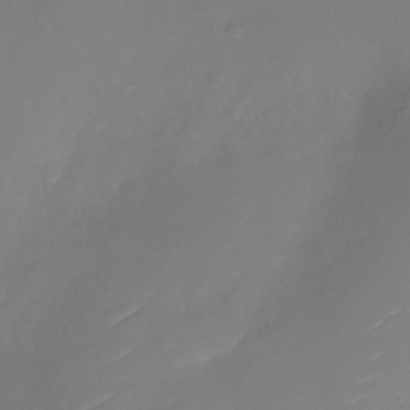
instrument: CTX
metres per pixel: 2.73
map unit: Nhu
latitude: -27.1431
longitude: -74.2523
